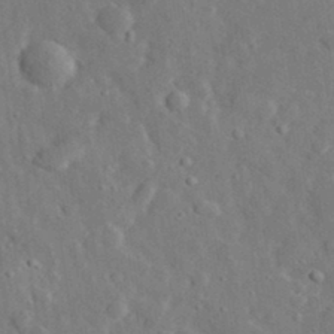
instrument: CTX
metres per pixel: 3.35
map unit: lHvf
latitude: 33.0081
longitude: -85.5938
